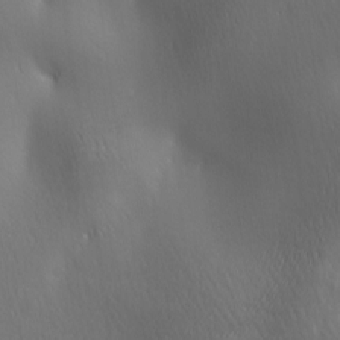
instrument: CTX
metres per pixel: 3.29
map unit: lAa
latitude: -6.2361
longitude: -121.9717
